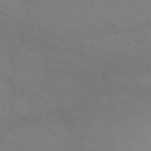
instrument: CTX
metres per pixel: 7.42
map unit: Nhu
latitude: -67.9367
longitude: 40.0850
